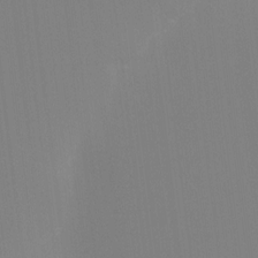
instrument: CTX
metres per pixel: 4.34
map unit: HNhu
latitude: 7.1781
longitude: 5.0675
